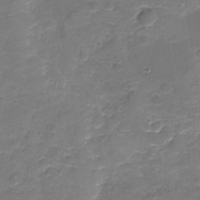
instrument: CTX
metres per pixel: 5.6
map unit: Nhu
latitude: -18.4818
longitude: -56.5167
